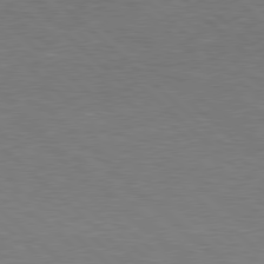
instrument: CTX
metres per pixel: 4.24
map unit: Hpe
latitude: 78.0633
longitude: -153.6316
